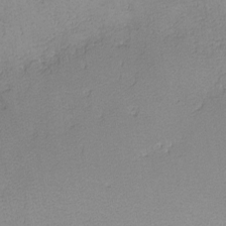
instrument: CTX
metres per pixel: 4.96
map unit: lHvf
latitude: -13.7100
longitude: -103.5938
